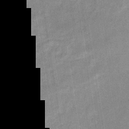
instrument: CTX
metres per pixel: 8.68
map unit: eHb
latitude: -35.7100
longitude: 74.2929
